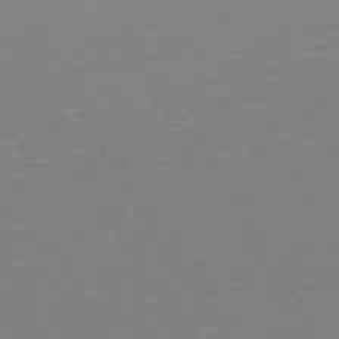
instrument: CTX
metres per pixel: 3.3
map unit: Ap
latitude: -74.4062
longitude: -68.5357
